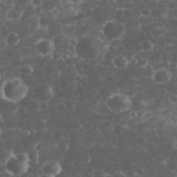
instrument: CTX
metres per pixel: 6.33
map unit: eHh
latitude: 33.1403
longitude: -63.9717
